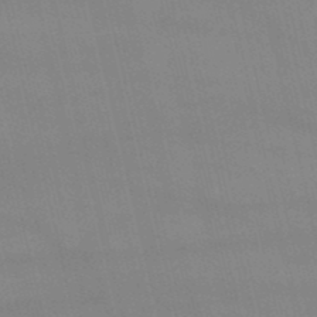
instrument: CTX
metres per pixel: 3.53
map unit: lHb
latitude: -48.8030
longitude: 70.7274
